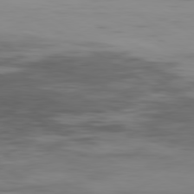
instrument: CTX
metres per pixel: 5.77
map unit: Hpe
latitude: -80.5952
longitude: 18.0283
